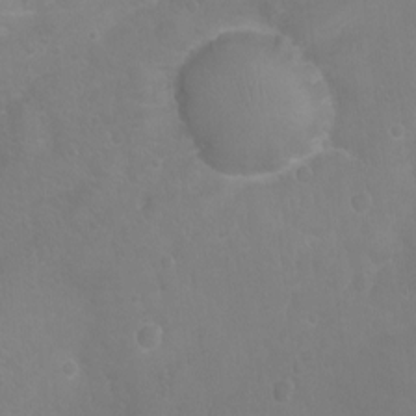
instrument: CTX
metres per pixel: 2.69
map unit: Ht
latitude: -7.8800
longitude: -20.9136
